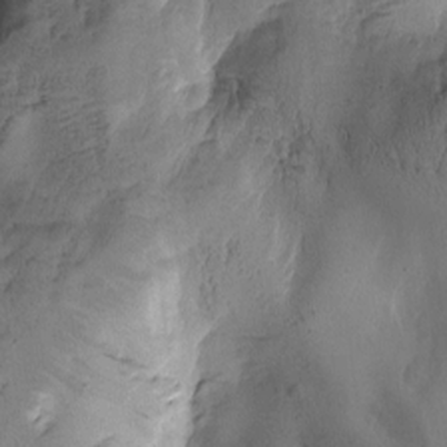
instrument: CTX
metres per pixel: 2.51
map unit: Htu
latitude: -3.1053
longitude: -177.1214
